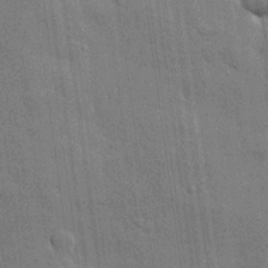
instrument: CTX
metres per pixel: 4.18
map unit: lHvf
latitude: 20.8758
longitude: 145.6911
